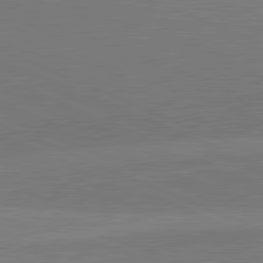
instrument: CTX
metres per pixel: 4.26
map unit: lApd
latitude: 82.1577
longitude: 138.9731
